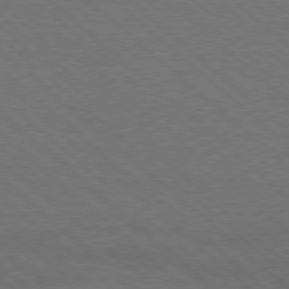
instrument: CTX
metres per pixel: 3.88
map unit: Ap
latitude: -78.5195
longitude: -86.2144
